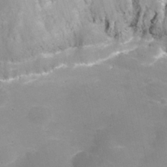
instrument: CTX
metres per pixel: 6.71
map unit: Nhu
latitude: 25.6316
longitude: -54.6679
